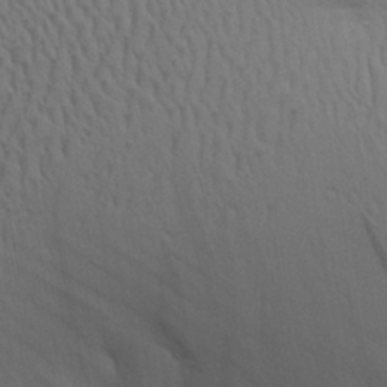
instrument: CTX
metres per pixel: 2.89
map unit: Aa
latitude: 26.4601
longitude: -136.6302
